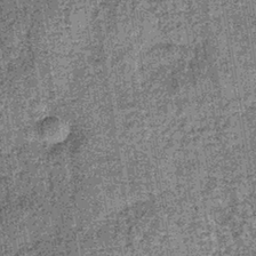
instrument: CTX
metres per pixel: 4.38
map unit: lHb
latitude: -38.2172
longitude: 64.7086
